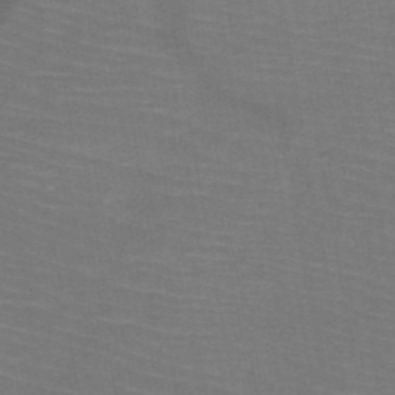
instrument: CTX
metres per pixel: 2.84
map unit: HNb
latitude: -50.1795
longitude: -44.6868
